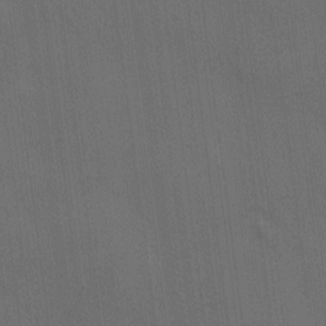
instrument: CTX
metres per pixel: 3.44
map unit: Ave
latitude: -7.0486
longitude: -122.4601
